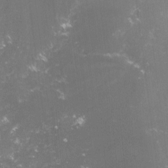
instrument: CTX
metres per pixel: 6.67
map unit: lHvf
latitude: -15.5966
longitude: -101.3860
